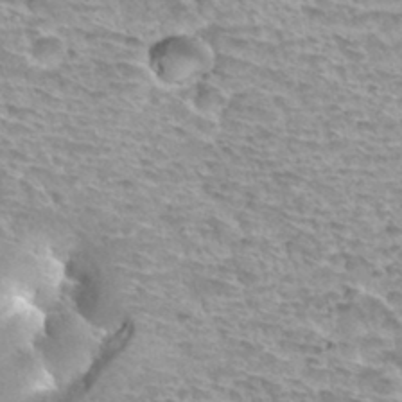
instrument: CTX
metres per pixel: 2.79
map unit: Hto
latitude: 33.4993
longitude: -40.2522
